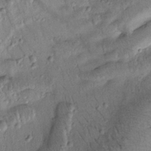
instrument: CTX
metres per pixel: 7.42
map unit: Htu
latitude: -1.0865
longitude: 173.4265
